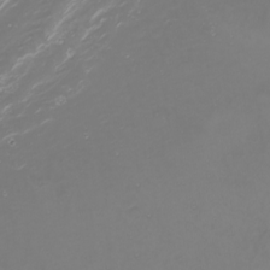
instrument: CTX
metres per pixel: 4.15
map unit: Nhu
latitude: -0.9353
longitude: -78.8758
